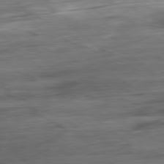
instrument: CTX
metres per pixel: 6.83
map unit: Ap
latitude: -80.5952
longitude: -69.6883
